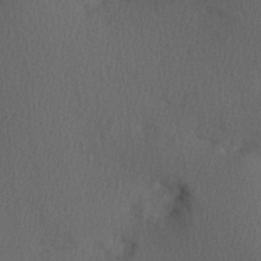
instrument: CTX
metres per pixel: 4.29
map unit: Hve
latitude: 13.6694
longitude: -90.3089
